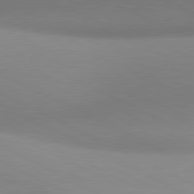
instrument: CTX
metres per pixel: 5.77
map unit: lApd
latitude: 81.0458
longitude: 134.6707
